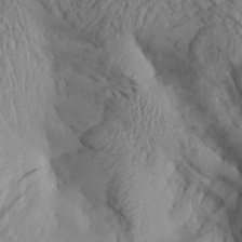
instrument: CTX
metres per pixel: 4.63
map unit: Aa
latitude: 26.9514
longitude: -133.3104
